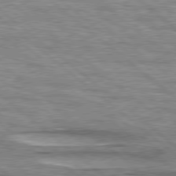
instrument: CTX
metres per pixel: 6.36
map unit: lApd
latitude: 78.5546
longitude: -47.8017
